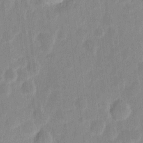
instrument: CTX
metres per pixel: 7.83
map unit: eHh
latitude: 6.5168
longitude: -70.3467
